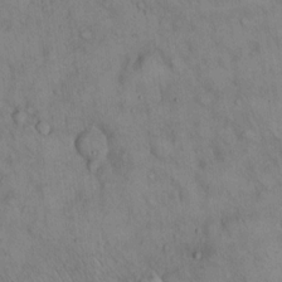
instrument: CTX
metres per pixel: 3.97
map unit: Hto
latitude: 14.4790
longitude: -60.4034
